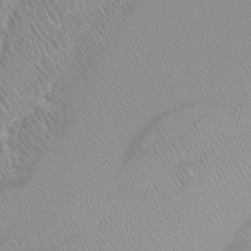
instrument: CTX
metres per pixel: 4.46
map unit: Htu
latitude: -6.2172
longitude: -72.1767
